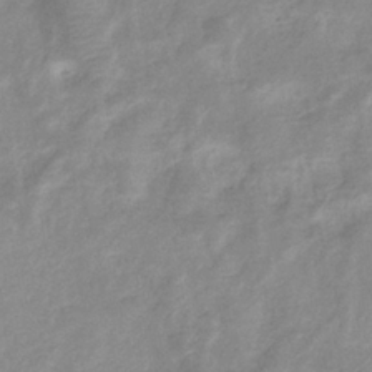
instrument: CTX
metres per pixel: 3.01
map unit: eHb
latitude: -36.3873
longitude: 76.5385
